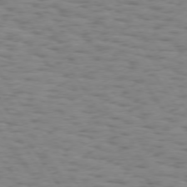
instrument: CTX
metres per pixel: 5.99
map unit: Hpe
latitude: 73.7639
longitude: -132.4412
